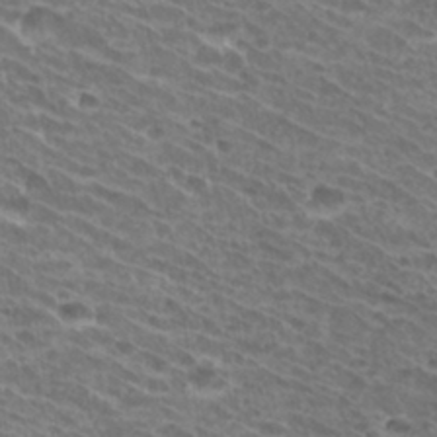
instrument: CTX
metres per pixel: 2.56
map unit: Hto
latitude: 32.4223
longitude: -42.1200
